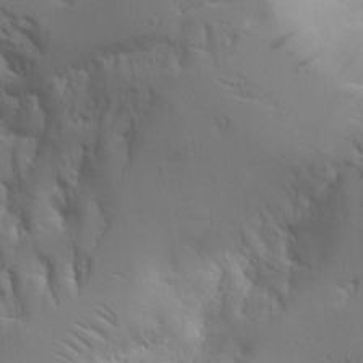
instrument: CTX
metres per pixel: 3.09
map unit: Aa
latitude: 21.4049
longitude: -124.3467
